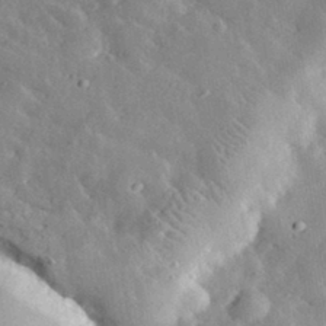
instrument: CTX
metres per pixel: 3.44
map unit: lHvf
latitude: 32.5168
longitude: -85.3482
